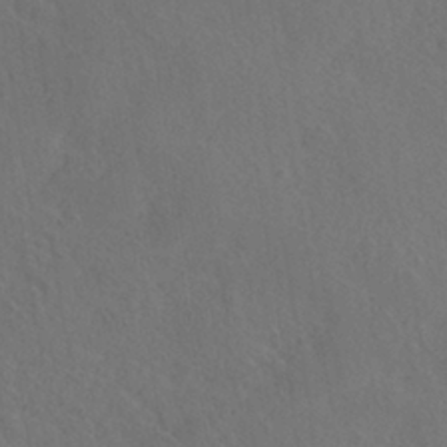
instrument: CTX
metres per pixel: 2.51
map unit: HNhu
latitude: -39.2376
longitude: 101.0297
